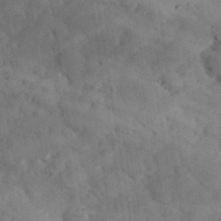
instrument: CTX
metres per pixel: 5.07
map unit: eHh
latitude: 36.9892
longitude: -67.8961
